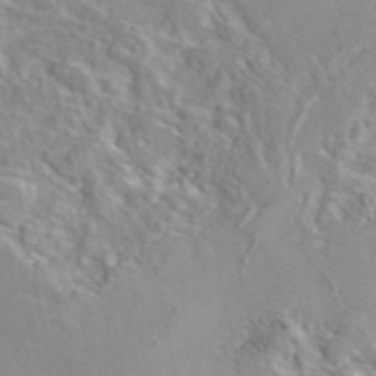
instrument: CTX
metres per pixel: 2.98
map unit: eAb
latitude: 45.9528
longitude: 110.9352
